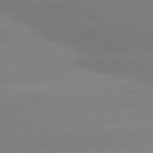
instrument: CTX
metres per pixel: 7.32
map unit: lApd
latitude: 80.6490
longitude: -152.0822
